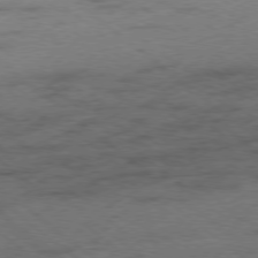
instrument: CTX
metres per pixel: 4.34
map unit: Ap
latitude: -78.5951
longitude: -50.0633
